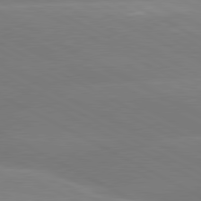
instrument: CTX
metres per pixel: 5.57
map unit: lApd
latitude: 80.7435
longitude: -147.6505
